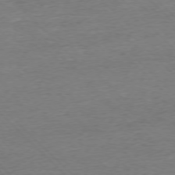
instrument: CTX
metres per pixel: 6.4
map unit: Ap
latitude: -76.8219
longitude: -97.3859
